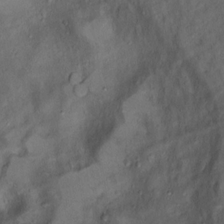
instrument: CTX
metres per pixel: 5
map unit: Ht
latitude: 11.2537
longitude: -32.0822
